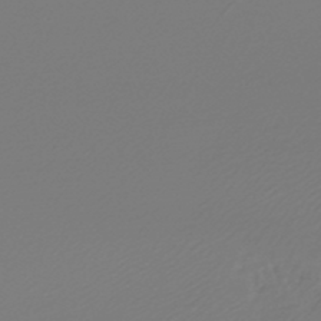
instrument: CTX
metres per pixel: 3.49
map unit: lHb
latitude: -47.5588
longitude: 59.8422
